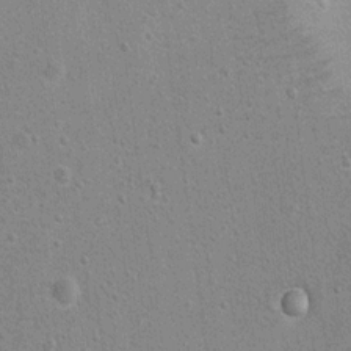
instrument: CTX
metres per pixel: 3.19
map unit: Hto
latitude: 11.3293
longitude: -36.0822
